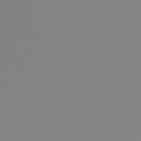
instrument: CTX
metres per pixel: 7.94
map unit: HNb
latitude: -45.8233
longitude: 55.1053
